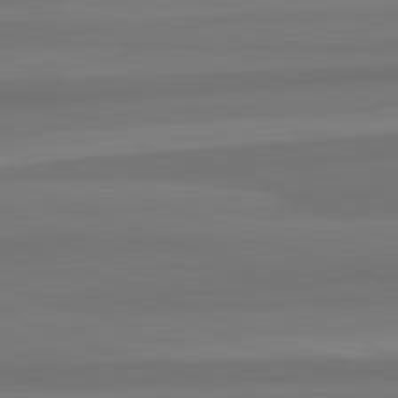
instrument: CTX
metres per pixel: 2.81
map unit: lApd
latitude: 82.5356
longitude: 177.0675
